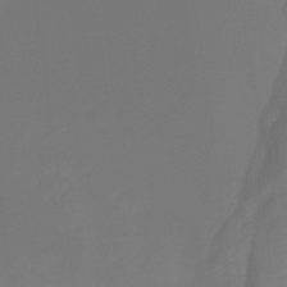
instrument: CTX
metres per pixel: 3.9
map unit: HNhu
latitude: -27.1431
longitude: 73.9178
